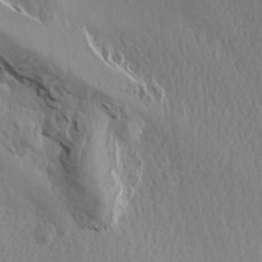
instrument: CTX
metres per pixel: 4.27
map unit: Aa
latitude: 13.6505
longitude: -142.1578
